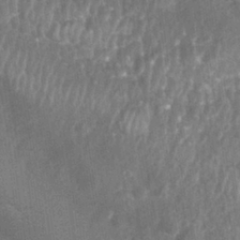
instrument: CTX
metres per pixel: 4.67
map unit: Nhu
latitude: 27.5560
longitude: -64.1389
